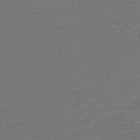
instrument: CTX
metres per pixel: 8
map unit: lHb
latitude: -43.9367
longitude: 56.6518
